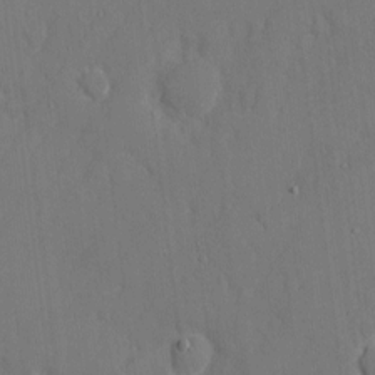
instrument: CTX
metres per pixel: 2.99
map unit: eHh
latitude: 6.2900
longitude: -68.1767
